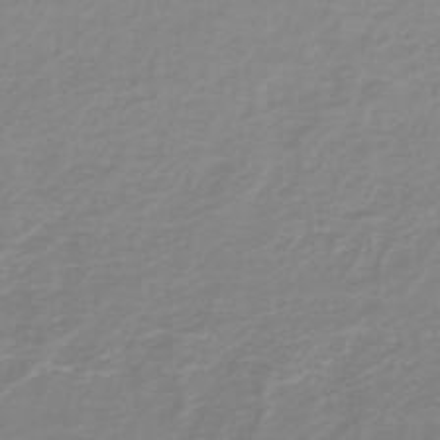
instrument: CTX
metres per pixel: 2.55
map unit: lHb
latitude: -41.3887
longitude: 63.1998
